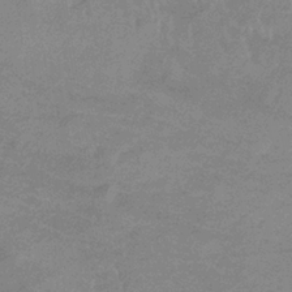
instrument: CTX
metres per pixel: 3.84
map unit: lHb
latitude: -33.8234
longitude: 69.1809
